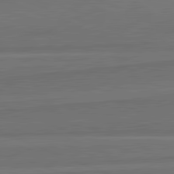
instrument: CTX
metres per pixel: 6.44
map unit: lApd
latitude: 82.2144
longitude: 168.8597
